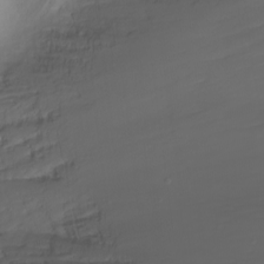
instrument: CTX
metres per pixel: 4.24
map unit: Nhu
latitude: -8.5763
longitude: -80.8569
